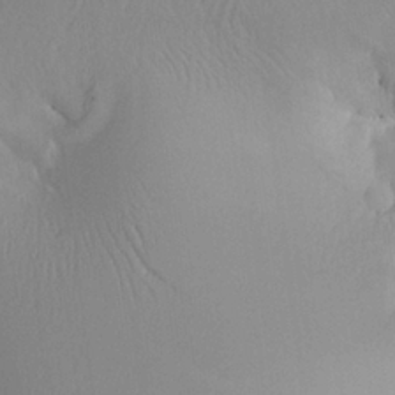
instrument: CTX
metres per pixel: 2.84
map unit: Aa
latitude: 26.4412
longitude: -133.5371
